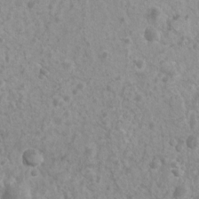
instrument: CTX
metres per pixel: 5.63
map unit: Nhu
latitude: 7.1214
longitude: -20.6301
